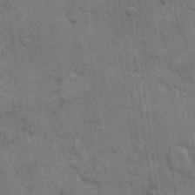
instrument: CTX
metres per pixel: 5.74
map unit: eHh
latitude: 11.5749
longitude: -65.2915
